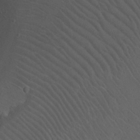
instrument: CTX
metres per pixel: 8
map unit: Nhu
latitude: 22.1956
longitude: -72.1389
